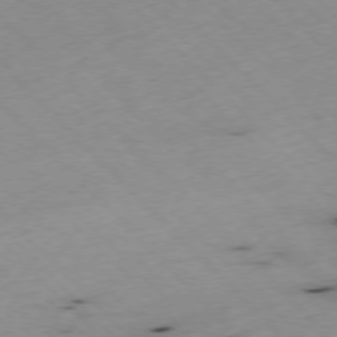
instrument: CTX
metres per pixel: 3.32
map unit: Ap
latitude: -77.1809
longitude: -60.2333
